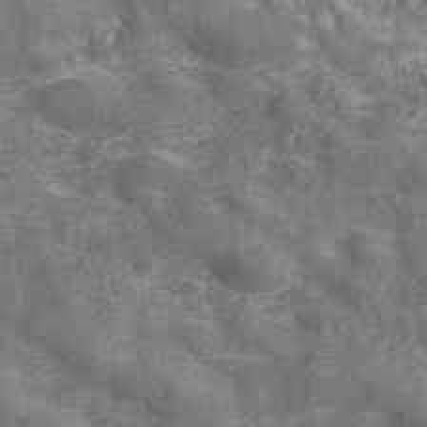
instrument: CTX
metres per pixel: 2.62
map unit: eHh
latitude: 43.1592
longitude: -91.8016
